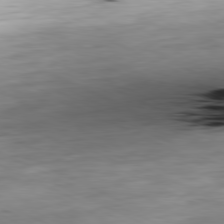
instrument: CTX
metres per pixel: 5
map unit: Ap
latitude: -81.2565
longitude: -69.4616
